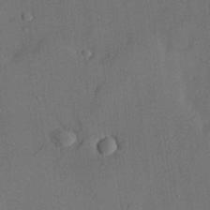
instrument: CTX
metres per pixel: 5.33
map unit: lHvf
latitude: 21.6316
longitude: 145.4266
